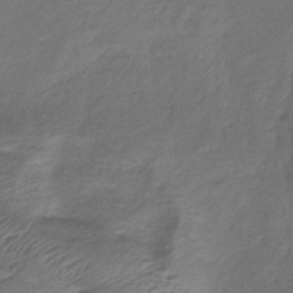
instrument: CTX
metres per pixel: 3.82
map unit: lHb
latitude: -39.4644
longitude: 75.3321
